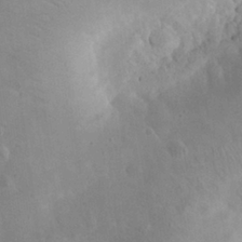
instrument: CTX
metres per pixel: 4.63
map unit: eHh
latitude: 25.9717
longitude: -66.2711
